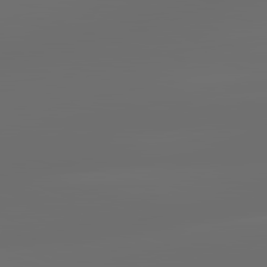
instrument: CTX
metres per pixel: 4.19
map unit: lApd
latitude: 83.3670
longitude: -128.9514
